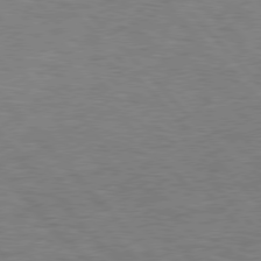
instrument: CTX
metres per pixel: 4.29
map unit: Hpe
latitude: 77.0836
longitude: -157.7827
